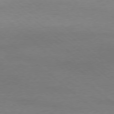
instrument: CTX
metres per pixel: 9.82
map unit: Ap
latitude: -78.4818
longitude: -87.4804
